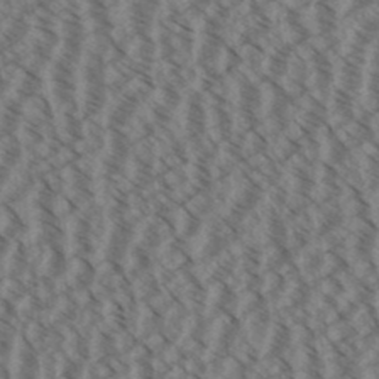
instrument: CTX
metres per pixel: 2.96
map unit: Aa
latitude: 31.2348
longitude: -138.9703
